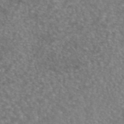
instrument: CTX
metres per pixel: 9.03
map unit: eAb
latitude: 45.4993
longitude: 106.8219
